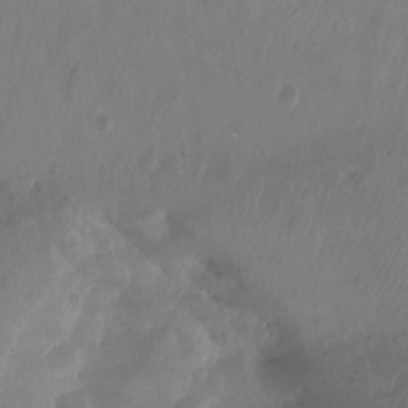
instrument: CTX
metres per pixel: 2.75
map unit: Aa
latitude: -12.6896
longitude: -68.4790
